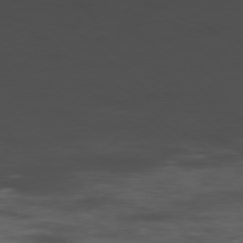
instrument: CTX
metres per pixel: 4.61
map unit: Hpe
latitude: -78.7085
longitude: 15.5022
